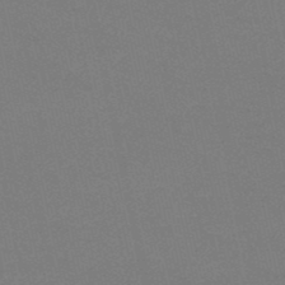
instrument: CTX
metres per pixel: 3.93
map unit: HNb
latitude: -49.4455
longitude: -52.4223
